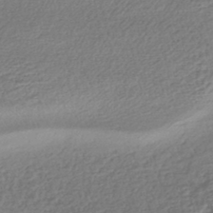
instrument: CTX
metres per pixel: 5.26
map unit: HNhu
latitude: -45.8233
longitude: 100.3117
